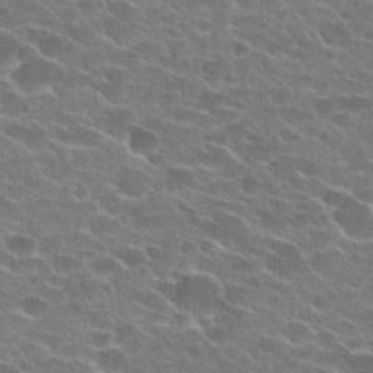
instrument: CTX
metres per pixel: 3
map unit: Hto
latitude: 24.5734
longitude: -43.8394
